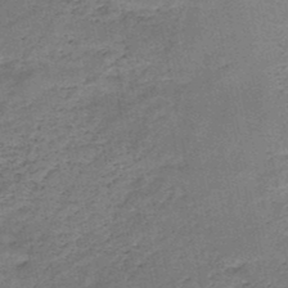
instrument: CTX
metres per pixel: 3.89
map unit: HNb
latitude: -48.8219
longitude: -39.8772
